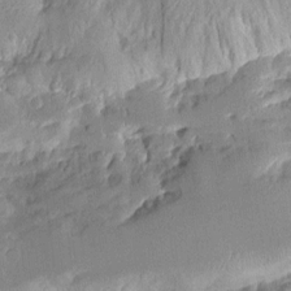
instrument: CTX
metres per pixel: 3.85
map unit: Aa
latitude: 11.4616
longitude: -126.8002
